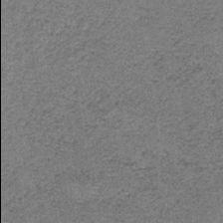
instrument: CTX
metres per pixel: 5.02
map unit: HNb
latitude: -35.4076
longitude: 54.0094
